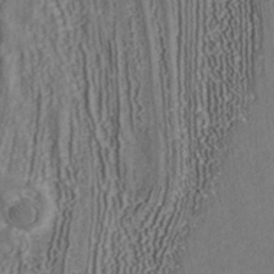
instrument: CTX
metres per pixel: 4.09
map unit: ANa
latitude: 41.9528
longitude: 34.5385
